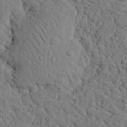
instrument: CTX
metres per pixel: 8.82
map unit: eHh
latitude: 24.8380
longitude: -80.3656
